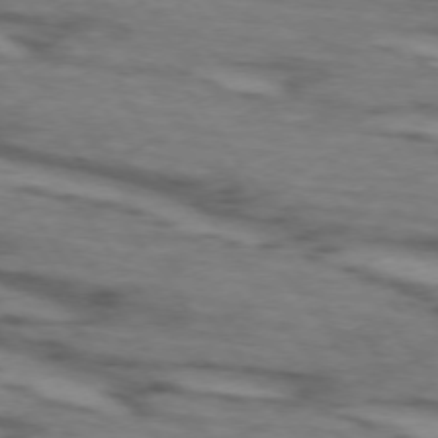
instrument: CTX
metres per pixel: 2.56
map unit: lApd
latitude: 73.5372
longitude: -71.8961
